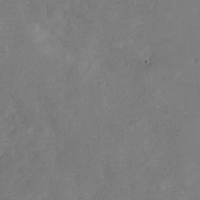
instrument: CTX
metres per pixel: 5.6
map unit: Nhu
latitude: -28.2551
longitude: -76.1955
